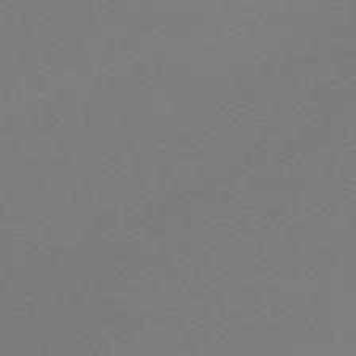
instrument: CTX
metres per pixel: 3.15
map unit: eHh
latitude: -62.9163
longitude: 52.5006
